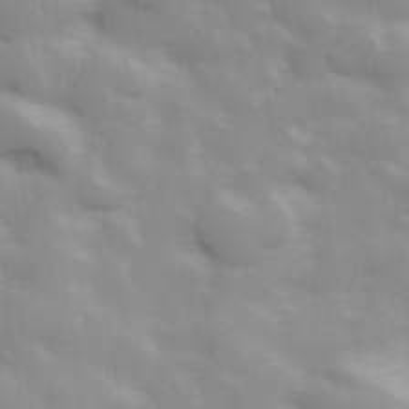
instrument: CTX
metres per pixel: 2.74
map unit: Hve
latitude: 30.8380
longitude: 150.5007
